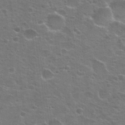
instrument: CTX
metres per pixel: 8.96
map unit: Hto
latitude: 23.5749
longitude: -46.9514
